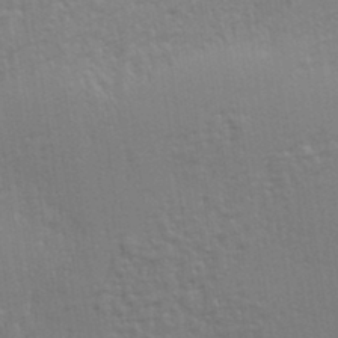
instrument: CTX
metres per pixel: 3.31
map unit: eHh
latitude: 34.2522
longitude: -133.1403
